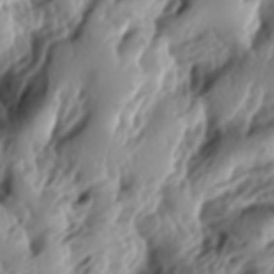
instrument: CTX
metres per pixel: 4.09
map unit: lAa
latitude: -6.5762
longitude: -124.1011
